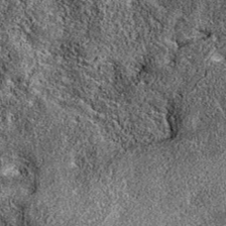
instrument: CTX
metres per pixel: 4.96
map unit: eAb
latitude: 36.6679
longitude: 110.9164
